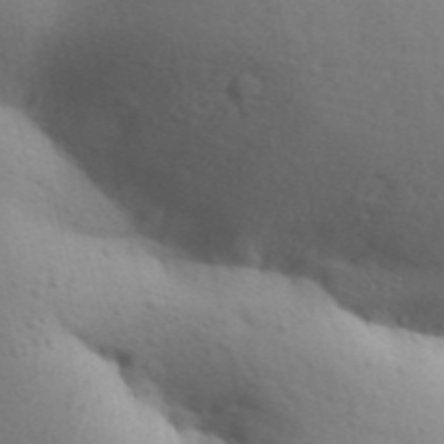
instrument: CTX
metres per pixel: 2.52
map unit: Aa
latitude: 31.2537
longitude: -146.6302
